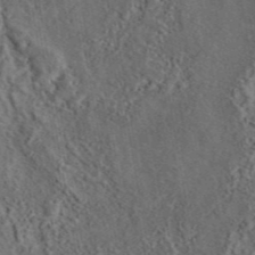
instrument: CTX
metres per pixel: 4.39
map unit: eAb
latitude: 43.6505
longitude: 115.5777
